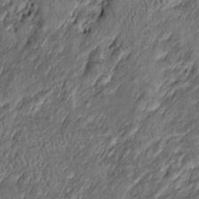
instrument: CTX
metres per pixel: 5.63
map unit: Htu
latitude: -6.9919
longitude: 157.5588
